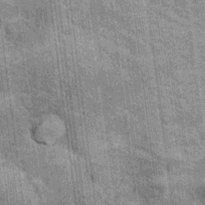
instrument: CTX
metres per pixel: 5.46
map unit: Hto
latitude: 14.0633
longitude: -35.8583
